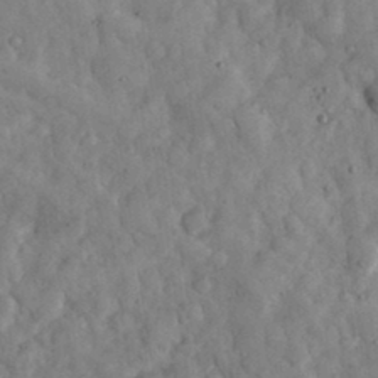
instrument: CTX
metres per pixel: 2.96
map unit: eHh
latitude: 34.0444
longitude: -69.5371
